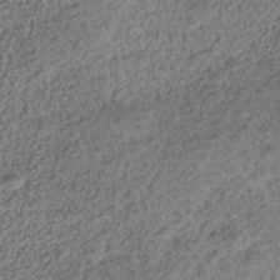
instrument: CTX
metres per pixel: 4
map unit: Nhe
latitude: -41.1620
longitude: -100.3278
